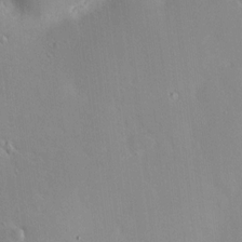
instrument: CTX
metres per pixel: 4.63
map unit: HNhu
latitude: 6.6301
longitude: 12.8597
